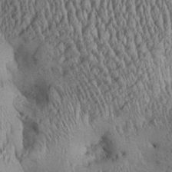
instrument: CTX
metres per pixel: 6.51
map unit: Aa
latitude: 28.0444
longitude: -136.0822
